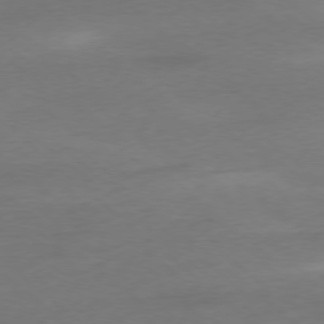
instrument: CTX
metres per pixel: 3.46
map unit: Ap
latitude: -78.0661
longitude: -69.6316
